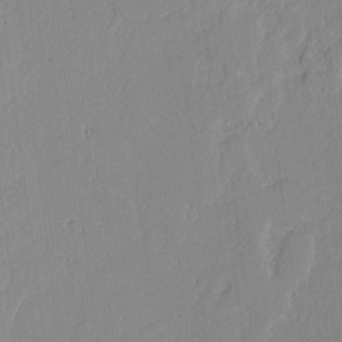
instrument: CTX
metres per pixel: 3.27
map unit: lAvf
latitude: -1.1054
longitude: -108.0633
